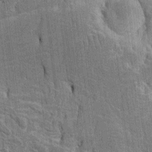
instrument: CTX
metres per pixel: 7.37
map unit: Htu
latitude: -5.0297
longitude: 152.5195
